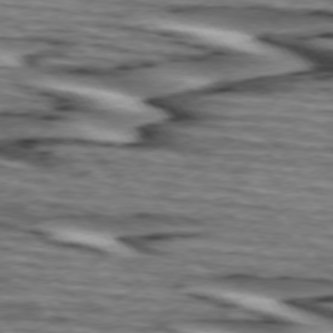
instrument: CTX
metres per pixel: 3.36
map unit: lApd
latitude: 74.4601
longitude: -72.3657
